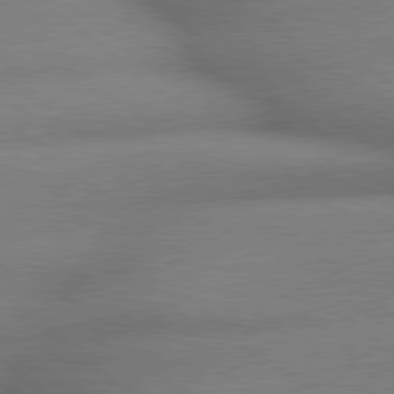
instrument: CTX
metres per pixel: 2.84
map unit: lApd
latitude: 79.3482
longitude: -166.3089
